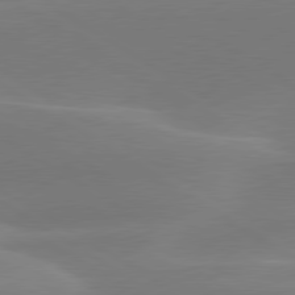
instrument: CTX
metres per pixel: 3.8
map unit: lApd
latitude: 79.9150
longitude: -95.7261
